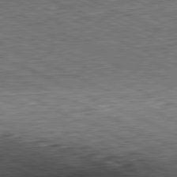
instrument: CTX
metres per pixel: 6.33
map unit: Hpe
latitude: -81.5588
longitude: 11.0675
